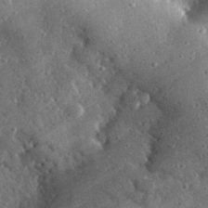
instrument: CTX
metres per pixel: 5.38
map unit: lHvf
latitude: 32.6868
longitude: -84.6491
